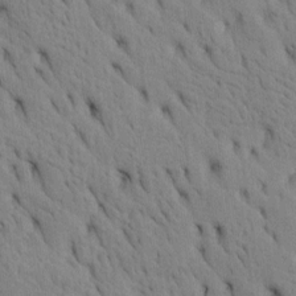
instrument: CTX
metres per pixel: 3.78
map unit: Htu
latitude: -3.8800
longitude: 152.4818
